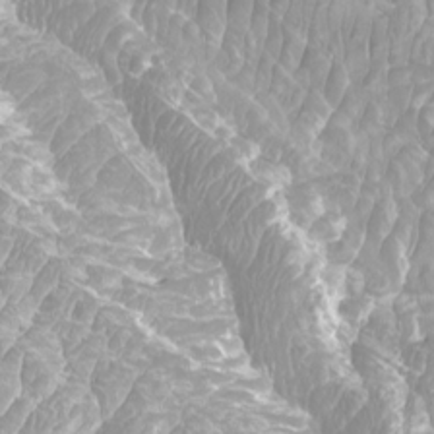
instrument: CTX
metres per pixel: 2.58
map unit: Htu
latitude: -9.4643
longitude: -75.8017
